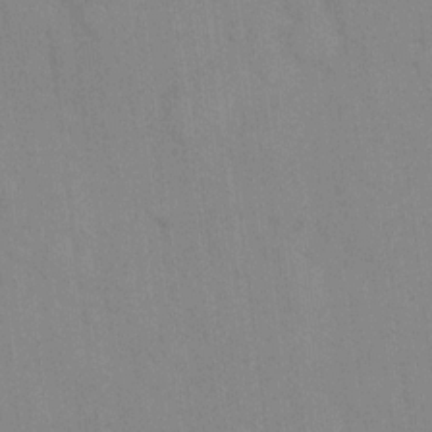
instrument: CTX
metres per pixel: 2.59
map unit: eHh
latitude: 12.7624
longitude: -62.2145
